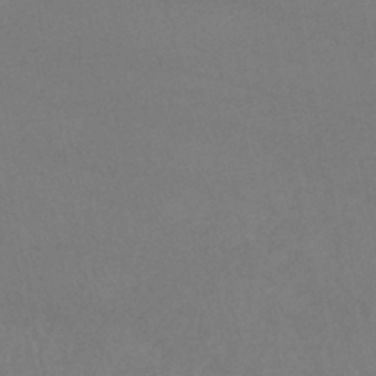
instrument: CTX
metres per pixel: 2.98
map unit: lHb
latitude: -38.4818
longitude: 73.0675
